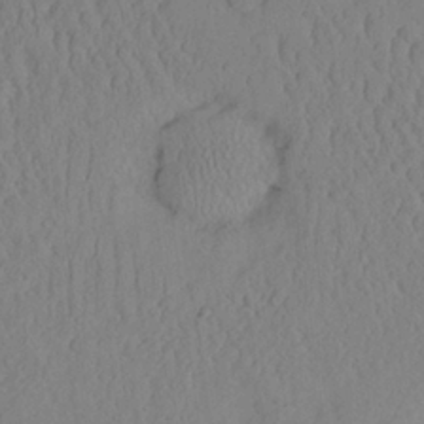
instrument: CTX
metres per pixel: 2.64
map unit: Aa
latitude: 24.9891
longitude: -132.8947
